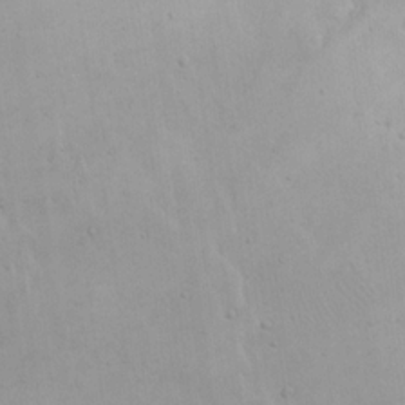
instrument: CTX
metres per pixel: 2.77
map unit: eHh
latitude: 20.5546
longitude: -61.4048
